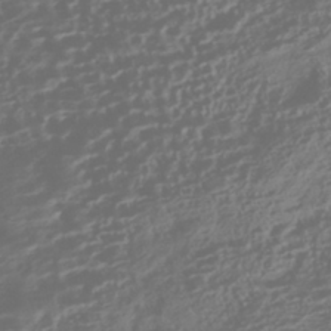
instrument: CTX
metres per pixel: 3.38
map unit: HNhu
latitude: -42.8408
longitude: 104.2928
